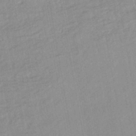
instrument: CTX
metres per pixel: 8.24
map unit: lHb
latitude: -44.2740
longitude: 72.9164
